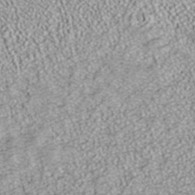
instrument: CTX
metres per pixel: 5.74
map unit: ANa
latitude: 37.7450
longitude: 17.5211
